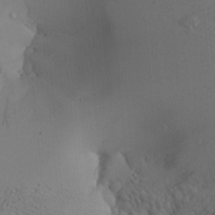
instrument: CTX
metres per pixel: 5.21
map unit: Aa
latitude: 26.5357
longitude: -131.7828
